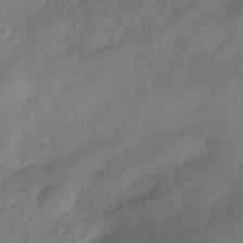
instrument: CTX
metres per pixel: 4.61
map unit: Nhe
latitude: -37.1242
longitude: -112.3845
